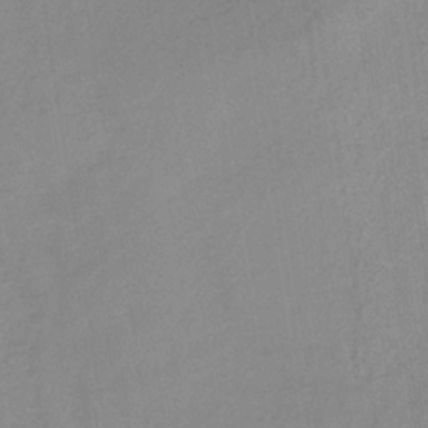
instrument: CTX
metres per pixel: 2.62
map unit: HNb
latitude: -31.4643
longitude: 63.3131
